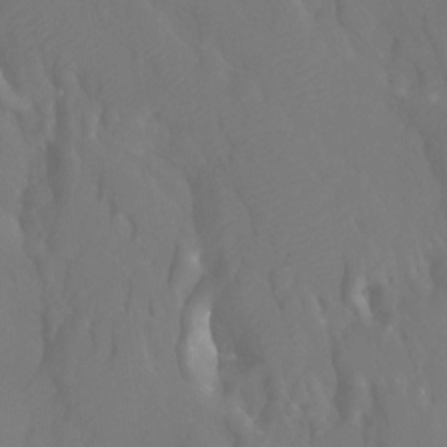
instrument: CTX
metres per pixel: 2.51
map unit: Htu
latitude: -7.5777
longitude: -47.8017
